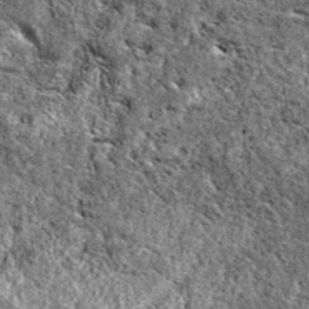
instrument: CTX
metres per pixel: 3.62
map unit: eAb
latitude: 38.1200
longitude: 110.8597
